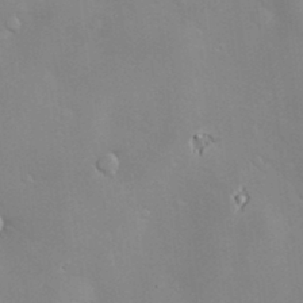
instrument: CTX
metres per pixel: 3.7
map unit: Hve
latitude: -10.1606
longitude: 175.1620
